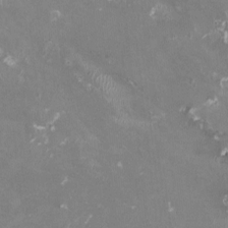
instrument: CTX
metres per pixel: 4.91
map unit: HNhu
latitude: -0.1228
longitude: -3.2159
